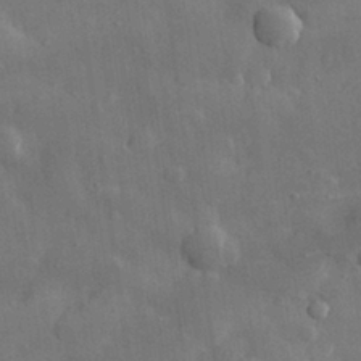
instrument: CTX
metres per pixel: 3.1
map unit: eHh
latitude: 28.9891
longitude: -78.9514
